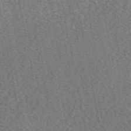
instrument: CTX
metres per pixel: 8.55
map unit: eAb
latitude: 48.6490
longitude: 106.8975
